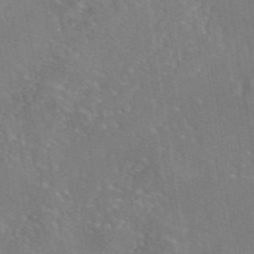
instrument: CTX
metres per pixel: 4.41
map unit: eAb
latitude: 45.5371
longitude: 109.5210
